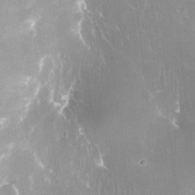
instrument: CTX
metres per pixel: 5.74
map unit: Nve
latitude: -18.0472
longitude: -59.5749
